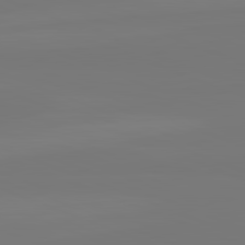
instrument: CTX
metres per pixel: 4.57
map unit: lApd
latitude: 82.2522
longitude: 146.5007
